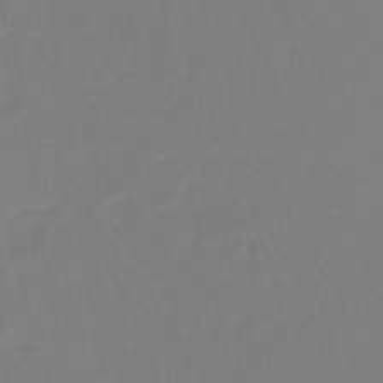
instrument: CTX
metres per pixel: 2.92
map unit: lHb
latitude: -38.8975
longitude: 58.6329
